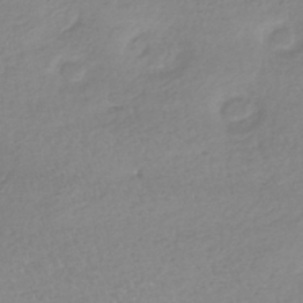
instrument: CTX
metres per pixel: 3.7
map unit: lHb
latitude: -40.5007
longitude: 68.5006
